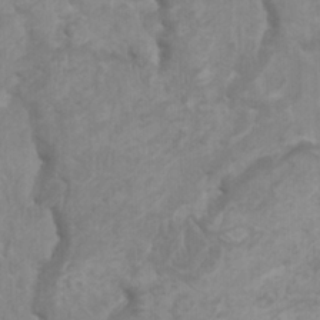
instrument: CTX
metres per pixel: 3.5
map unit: HNhu
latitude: 2.4412
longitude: -2.4412
